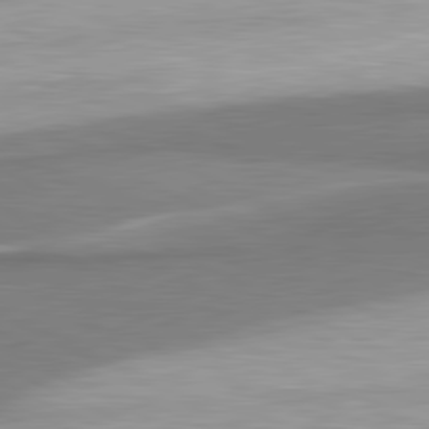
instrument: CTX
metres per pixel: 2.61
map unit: lApd
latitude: 81.3859
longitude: 167.8422
